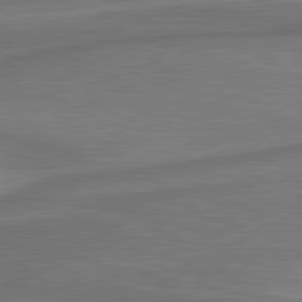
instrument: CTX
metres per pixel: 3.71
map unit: lApd
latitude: 81.3293
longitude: 172.1606
